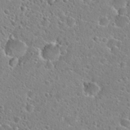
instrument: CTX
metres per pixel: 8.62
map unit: Hto
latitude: 24.3089
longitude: -46.4034
